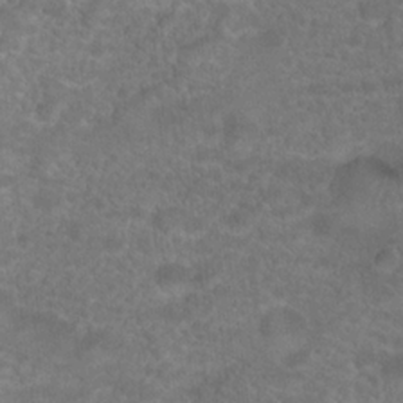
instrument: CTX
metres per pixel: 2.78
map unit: Hto
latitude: 19.7260
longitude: -39.0836
